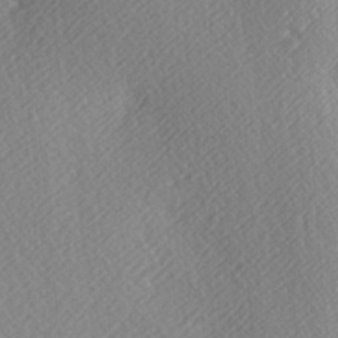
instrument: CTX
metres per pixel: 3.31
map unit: Hve
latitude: 3.0458
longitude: -124.1200
